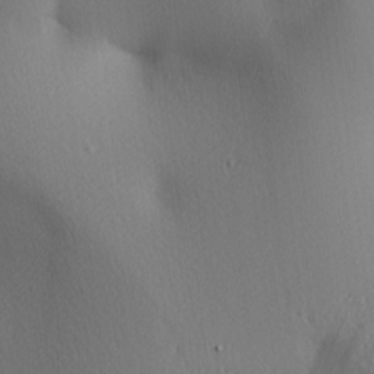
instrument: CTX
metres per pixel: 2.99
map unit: lAa
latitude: 3.7827
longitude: -116.9136
